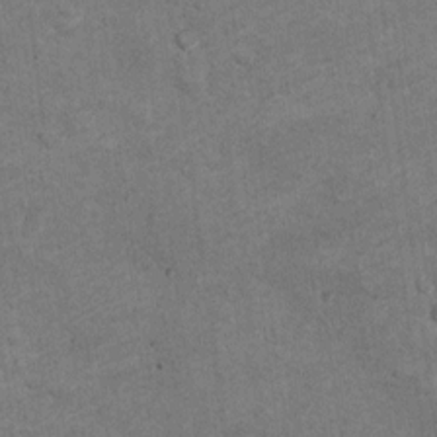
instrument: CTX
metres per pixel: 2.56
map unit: Ht
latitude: 9.2159
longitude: -36.7246
